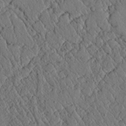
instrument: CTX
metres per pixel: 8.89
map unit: lAvf
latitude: 4.9892
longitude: 159.1809
